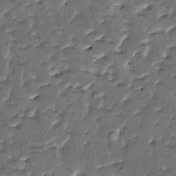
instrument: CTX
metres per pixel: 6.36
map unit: HNhu
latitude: 4.6679
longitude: 9.6533
